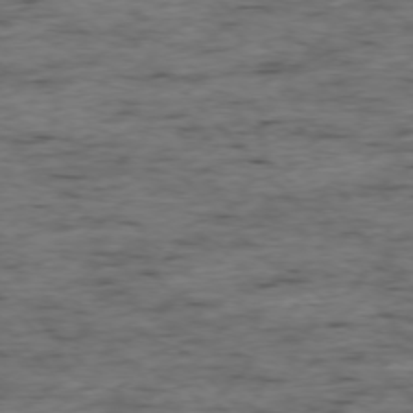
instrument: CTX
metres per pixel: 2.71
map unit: Ap
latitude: -76.4818
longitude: -91.1970
